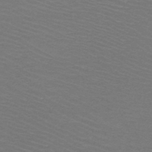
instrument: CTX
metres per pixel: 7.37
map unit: HNb
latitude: -48.6519
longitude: -45.9339
